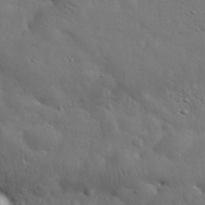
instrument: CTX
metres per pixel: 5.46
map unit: eHh
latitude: 30.5735
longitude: -69.2348
